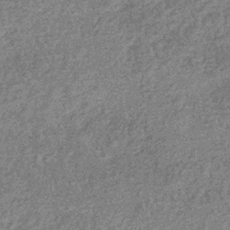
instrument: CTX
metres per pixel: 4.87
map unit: eHb
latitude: -37.1431
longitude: 80.1606
